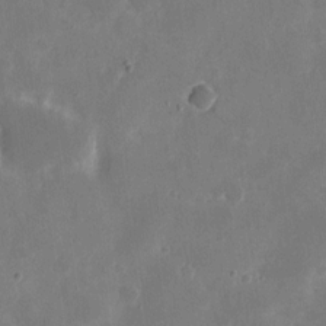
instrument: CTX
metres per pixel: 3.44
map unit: eHh
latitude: 9.4238
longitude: -69.1403
